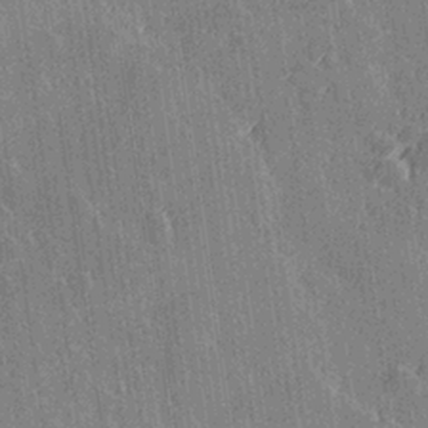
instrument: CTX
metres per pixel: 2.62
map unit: Hve
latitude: 27.1781
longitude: 145.5399
